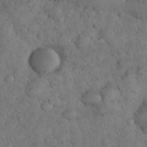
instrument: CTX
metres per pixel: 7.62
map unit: eHh
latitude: 33.4615
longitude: -68.0255
